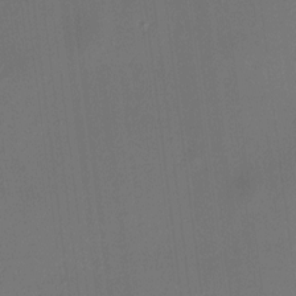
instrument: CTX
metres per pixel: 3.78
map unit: HNhu
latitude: 8.4412
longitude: 8.0472
